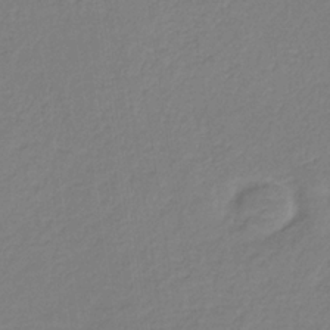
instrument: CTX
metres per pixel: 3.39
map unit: eHb
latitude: -30.5762
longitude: 64.0661
